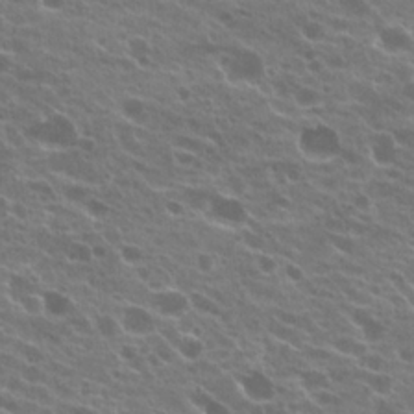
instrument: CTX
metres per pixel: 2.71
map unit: Hto
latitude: 22.3278
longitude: -38.1956
